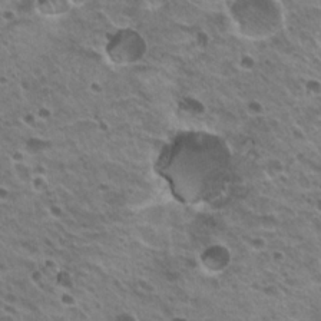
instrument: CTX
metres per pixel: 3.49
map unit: Hto
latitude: 20.3845
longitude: -31.5749
